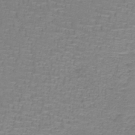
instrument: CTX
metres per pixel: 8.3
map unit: lHb
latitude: -41.4643
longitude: 57.0864
